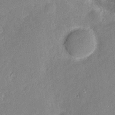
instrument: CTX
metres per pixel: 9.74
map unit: eHh
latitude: 3.6883
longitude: -74.3845
